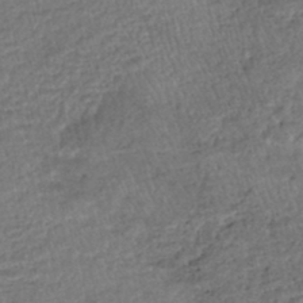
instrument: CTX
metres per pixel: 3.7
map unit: HNhu
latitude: -45.9745
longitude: 102.2740
